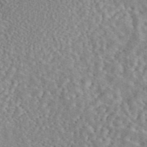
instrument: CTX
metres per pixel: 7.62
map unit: eAb
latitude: 44.8758
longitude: 116.9541
